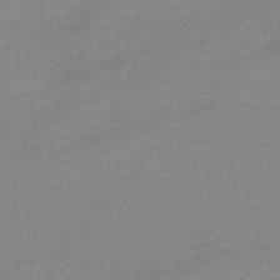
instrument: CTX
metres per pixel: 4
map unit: lHb
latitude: -44.4629
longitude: 72.0472
